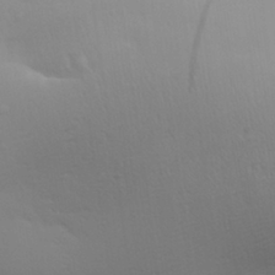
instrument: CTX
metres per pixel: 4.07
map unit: Aa
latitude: 29.6316
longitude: -134.5545
